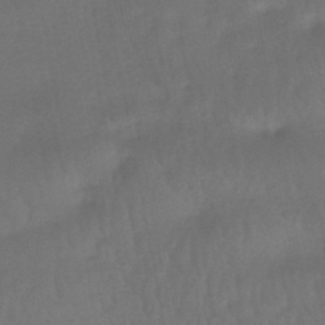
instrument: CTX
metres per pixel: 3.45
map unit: HNhu
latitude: -45.8611
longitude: 92.9731
